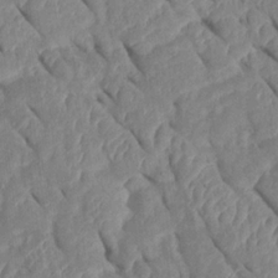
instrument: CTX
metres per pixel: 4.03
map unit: Htu
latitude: 1.5560
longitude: 147.4643
